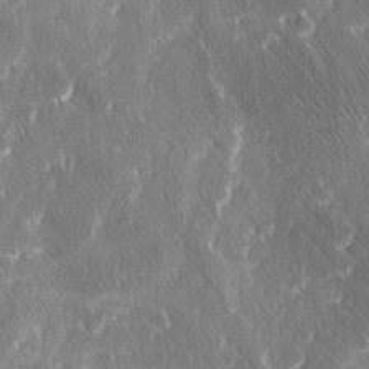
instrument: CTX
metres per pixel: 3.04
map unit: Ave
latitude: 8.8758
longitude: -104.7624
